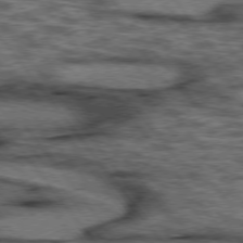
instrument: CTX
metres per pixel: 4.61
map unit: lApd
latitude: 75.8394
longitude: -48.0822
